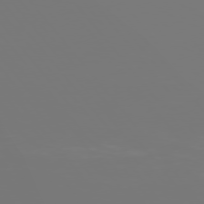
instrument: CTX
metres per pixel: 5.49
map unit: Hpe
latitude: 75.8017
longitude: -127.0270
